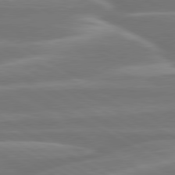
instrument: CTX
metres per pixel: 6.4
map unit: lApd
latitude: 79.9717
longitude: -129.1214
